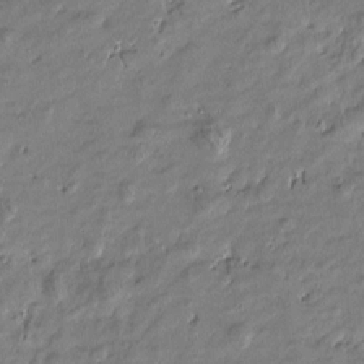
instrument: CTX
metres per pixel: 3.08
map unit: Htu
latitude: -6.5762
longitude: 176.9731
